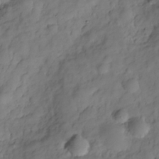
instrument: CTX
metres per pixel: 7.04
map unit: Hve
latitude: -29.5399
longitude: 93.4832
